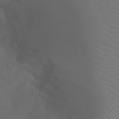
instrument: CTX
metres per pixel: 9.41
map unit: Ht
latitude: -2.1983
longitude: -18.3845
